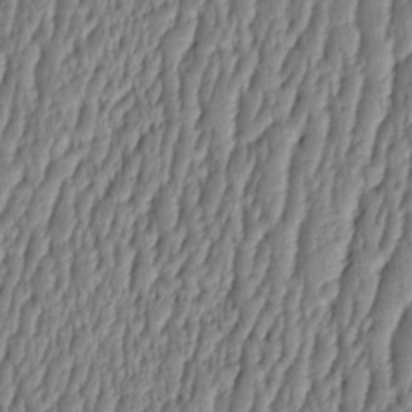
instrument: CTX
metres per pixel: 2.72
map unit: HNhu
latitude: -3.3698
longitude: 13.6722
